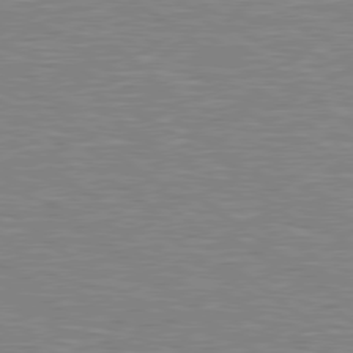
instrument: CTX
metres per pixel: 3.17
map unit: Hpe
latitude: 78.7435
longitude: -164.0822
